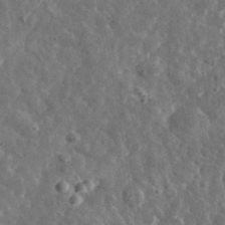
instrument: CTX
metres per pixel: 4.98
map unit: lHvf
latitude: 36.8380
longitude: -89.1404
